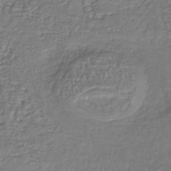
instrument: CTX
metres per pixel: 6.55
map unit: lHb
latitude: -39.5021
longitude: 61.1053
